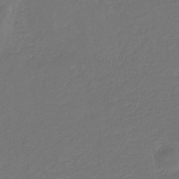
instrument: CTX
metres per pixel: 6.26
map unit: eHb
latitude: -31.3132
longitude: 71.8045
